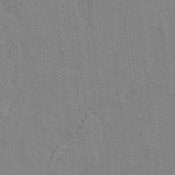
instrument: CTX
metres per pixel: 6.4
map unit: lAvf
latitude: 24.7624
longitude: -111.7639
